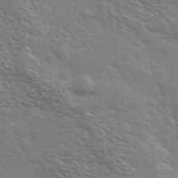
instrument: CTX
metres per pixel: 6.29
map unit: Ave
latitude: 37.3104
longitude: -109.3292
